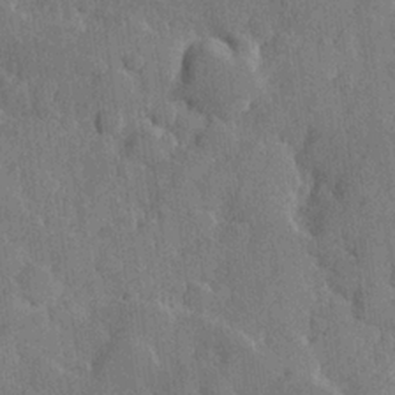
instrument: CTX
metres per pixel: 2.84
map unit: Hve
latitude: 24.3089
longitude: 149.4833
